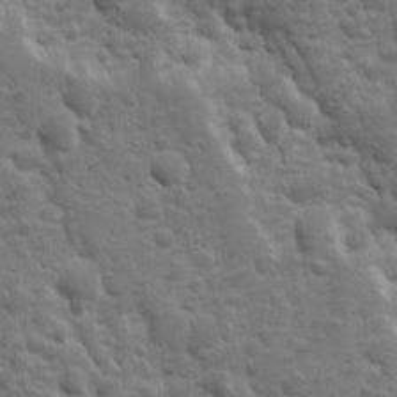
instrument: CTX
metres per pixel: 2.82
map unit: Ave
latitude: 10.5735
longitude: -103.7449
